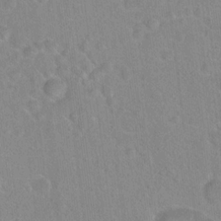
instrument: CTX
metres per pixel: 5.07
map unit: Hto
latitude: 16.7057
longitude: -39.7261
